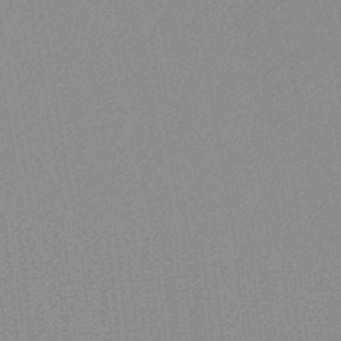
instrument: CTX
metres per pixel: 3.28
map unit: HNb
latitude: -44.8408
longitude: -43.1214
